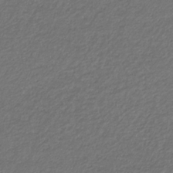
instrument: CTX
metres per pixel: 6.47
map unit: eHb
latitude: -32.6897
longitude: 70.0850
